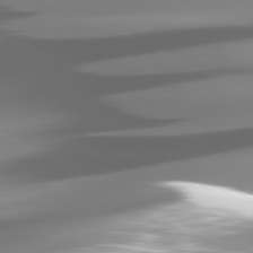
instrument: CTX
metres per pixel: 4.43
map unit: lApd
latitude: 81.1403
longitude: -145.7260
